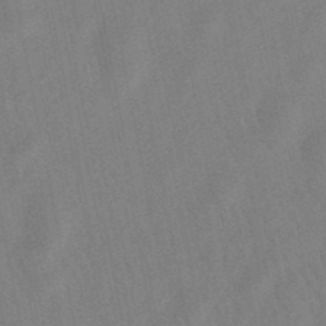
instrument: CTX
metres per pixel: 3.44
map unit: lHb
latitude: -49.4644
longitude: 72.0094
